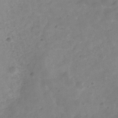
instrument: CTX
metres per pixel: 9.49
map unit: Hve
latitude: -32.0661
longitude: 93.0108
